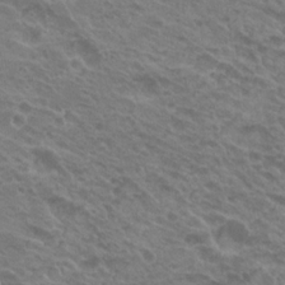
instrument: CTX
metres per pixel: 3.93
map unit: Hto
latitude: 21.5182
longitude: -31.2537
